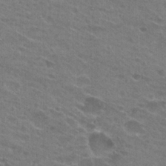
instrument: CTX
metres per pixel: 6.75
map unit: Hto
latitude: 24.9513
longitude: -43.9906
